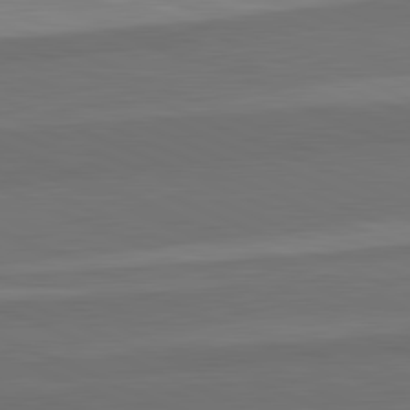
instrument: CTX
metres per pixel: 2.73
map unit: lApd
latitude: 82.3278
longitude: 156.8219
